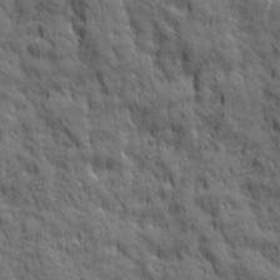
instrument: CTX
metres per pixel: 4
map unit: Ave
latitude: 19.9528
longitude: -134.3089
